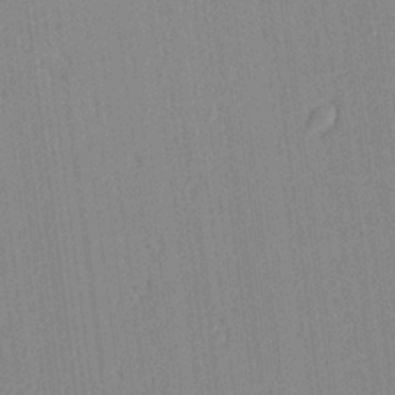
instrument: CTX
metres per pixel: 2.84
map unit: Aa
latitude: 21.6316
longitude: -139.1403
